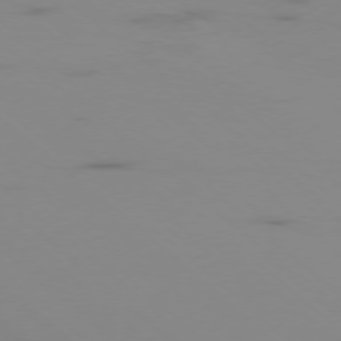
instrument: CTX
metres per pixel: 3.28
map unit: Ap
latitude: -77.5021
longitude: -67.4804
